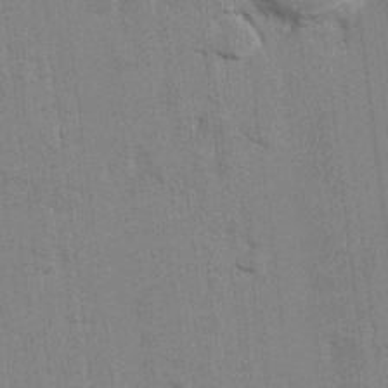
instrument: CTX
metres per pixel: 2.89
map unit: Hto
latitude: 8.0255
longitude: -34.7246
